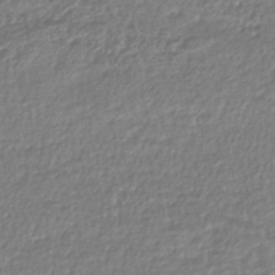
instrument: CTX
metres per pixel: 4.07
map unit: lHb
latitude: -43.7477
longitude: 69.0486
